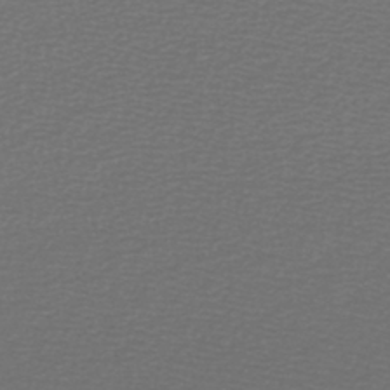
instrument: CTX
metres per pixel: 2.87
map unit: lHb
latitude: -42.8030
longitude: 62.4440
